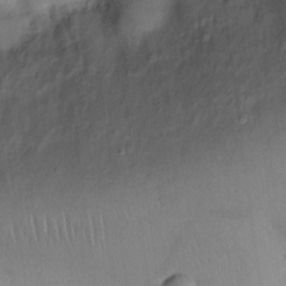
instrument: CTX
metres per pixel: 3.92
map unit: eHh
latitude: 10.5546
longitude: -62.8947
